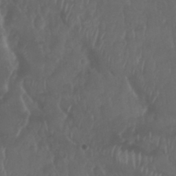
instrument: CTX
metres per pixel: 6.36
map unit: Nhu
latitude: 29.2537
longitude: -56.6868
